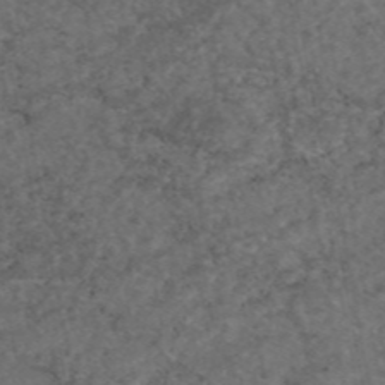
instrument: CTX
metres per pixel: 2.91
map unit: eAb
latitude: 46.0444
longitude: 114.2739
